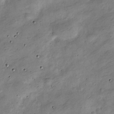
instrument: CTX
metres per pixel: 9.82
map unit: Nve
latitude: -25.3510
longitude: 106.3873
